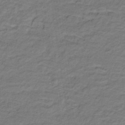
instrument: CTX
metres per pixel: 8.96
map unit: lHb
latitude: -32.1606
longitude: 65.6533
